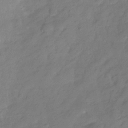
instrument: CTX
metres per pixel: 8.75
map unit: Hve
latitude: -32.2929
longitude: 89.8611
